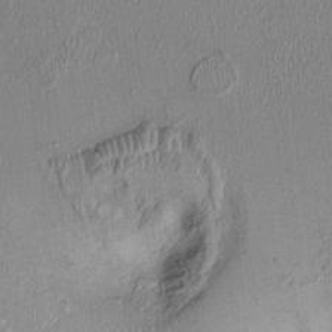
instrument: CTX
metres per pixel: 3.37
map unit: Ht
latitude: 0.1955
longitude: -14.2901
